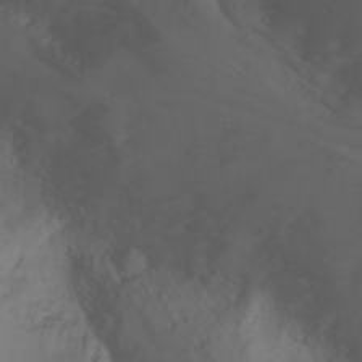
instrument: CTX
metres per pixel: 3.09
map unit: Nhu
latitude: -4.7841
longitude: -80.2900
